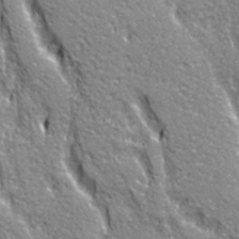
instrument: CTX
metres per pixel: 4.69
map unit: Ave
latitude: 21.0270
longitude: -135.3103
